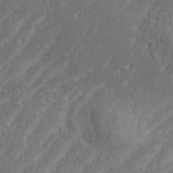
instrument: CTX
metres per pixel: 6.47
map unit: eHh
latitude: 34.8380
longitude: -133.3482
